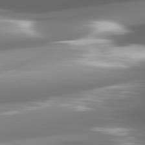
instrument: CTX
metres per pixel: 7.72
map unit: lApd
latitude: 82.0255
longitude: -148.8758
